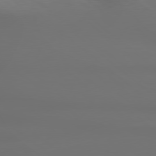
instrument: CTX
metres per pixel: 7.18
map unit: Hpe
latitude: 78.7624
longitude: -132.9892
